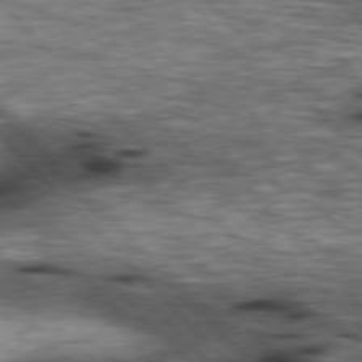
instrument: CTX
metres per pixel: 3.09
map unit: lApd
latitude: 77.0647
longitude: -50.0444
